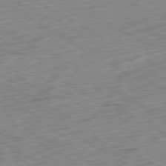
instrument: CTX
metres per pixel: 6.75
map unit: Ap
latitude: -80.6897
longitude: -71.3481
